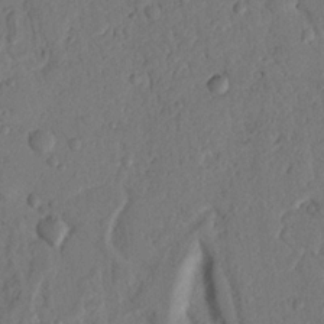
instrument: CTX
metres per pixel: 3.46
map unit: Nhu
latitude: 18.3467
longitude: -77.2726
